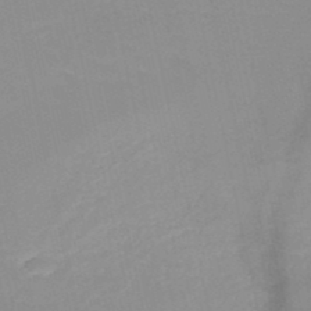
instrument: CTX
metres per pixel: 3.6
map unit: HNb
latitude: -48.5574
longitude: -43.5938
